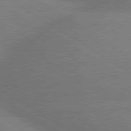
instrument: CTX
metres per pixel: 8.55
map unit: lApd
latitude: 79.8584
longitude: -152.5546
